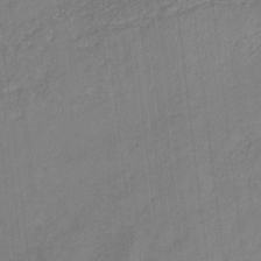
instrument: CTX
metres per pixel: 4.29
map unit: eHb
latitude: -29.7856
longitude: 66.0094
